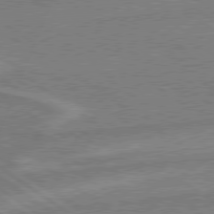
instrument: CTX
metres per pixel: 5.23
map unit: lApd
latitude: 79.0081
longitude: -164.9892
